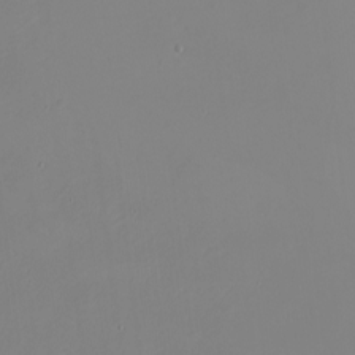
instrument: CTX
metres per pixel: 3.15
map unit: Nhu
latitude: -4.5762
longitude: -82.3656
